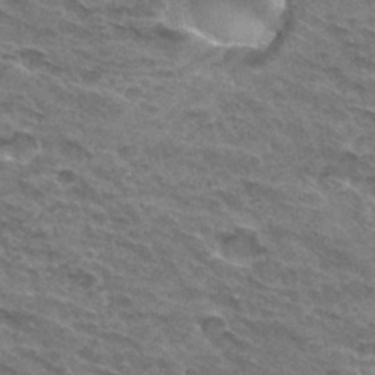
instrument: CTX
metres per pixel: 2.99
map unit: Hto
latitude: 32.4601
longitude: -46.9325
